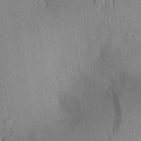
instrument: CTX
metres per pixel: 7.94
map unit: Aa
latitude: 29.8961
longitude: -144.1955
